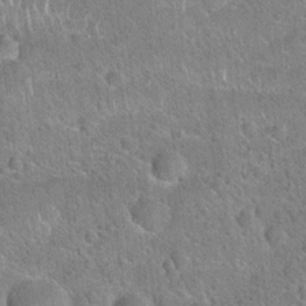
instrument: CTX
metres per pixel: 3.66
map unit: Hto
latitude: 20.5168
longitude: -51.1781
